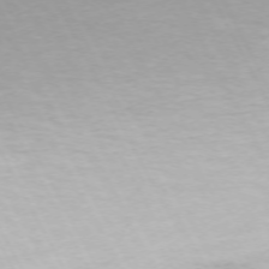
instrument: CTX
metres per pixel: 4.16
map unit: Ap
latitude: -73.3887
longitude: -70.2522
